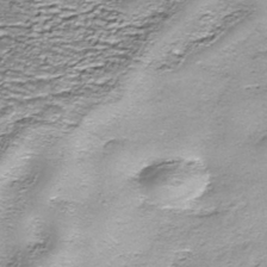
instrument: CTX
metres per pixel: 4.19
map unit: Nhe
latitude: -45.6911
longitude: 153.2376
